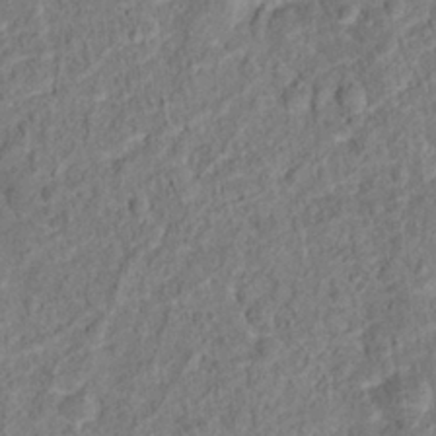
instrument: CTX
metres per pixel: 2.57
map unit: Hto
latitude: 13.3293
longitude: -38.3656
